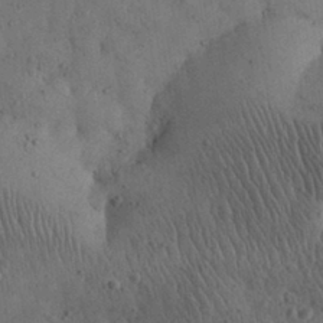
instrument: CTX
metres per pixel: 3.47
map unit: eHh
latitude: 30.5924
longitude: -68.4979
